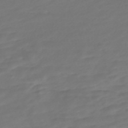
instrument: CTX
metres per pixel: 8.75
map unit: Nve
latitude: -58.7463
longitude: 57.6533
